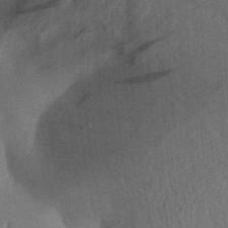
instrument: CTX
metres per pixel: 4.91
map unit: Aa
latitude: 30.8758
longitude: -142.0822
